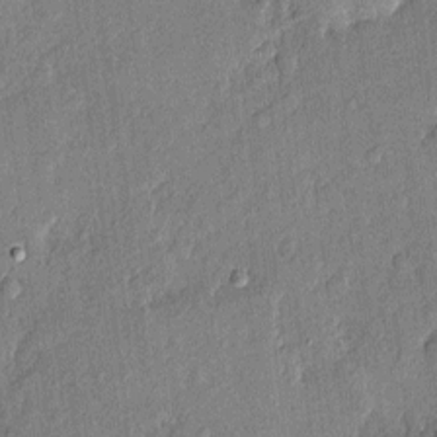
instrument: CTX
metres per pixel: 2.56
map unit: eHh
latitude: 4.2522
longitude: -74.4979
